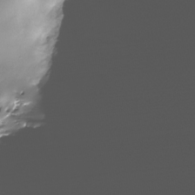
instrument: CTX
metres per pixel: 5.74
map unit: Nhe
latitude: -34.0472
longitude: -88.7625
